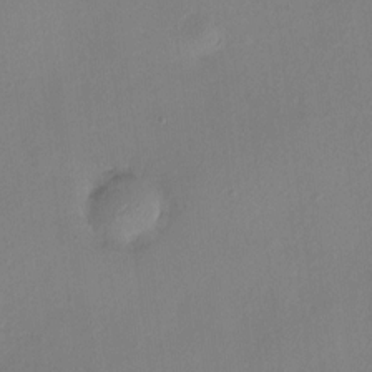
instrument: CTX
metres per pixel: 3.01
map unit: HNhu
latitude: 6.9892
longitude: 1.4266
